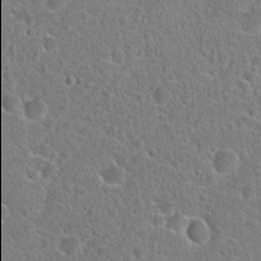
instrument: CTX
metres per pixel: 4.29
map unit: Hto
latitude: 22.8002
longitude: -45.9906
